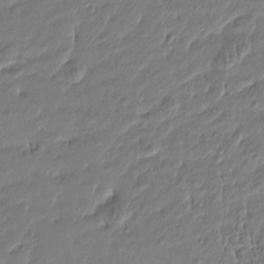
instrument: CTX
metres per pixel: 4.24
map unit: Htu
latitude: -5.5777
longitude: 177.3888
